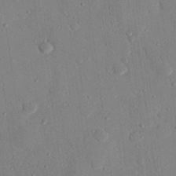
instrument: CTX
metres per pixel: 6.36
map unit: eHh
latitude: 27.2159
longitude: -79.5371
